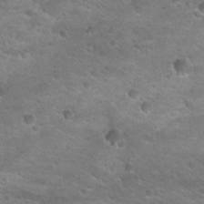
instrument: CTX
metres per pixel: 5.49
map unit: Hto
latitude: 25.0647
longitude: -49.7261
